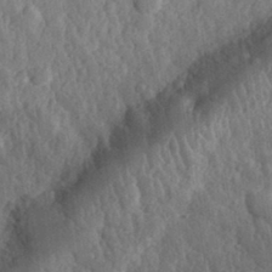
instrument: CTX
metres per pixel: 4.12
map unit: eHh
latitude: 31.7450
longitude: -79.6316
